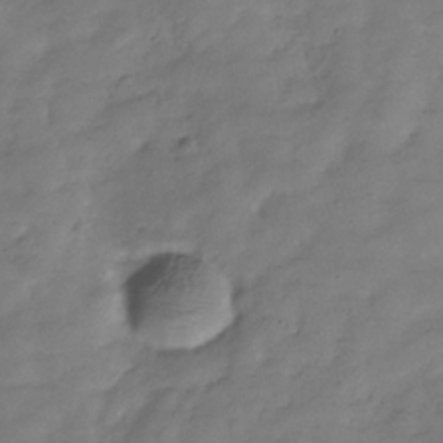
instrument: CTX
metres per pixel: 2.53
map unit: Hve
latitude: -31.9556
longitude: 90.4818
